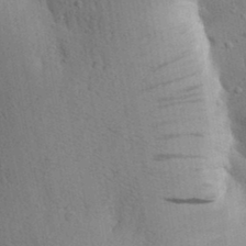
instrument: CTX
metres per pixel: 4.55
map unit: Aa
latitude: 26.3089
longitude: -148.6679
